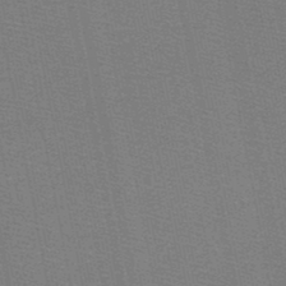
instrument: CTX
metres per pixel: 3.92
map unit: HNb
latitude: -48.9164
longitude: -41.2536
